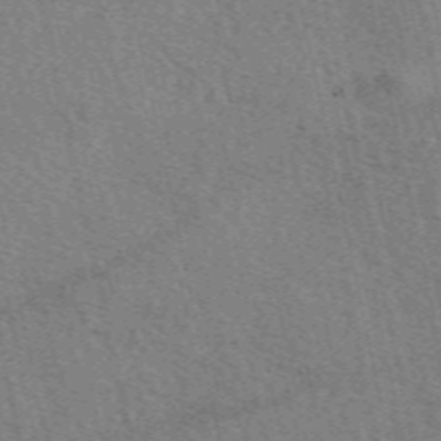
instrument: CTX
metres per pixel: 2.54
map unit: eAb
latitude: 51.4615
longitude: 113.8989
